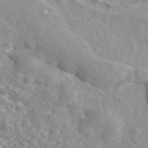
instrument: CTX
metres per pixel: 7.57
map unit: eAb
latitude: 44.6868
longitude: 113.8423
